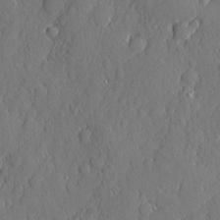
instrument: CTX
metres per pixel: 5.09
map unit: eHh
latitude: 5.8583
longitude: -75.1403
